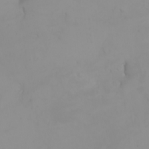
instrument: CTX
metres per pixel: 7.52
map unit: Nhu
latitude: -4.9919
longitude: -93.5182
